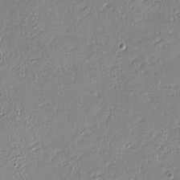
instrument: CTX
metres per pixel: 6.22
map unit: lHvf
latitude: -12.6896
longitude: -103.4804
